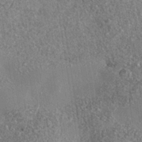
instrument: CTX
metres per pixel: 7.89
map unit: Nhe
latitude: -35.9745
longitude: -130.4223
